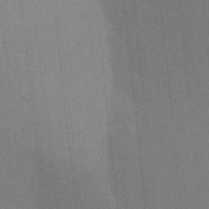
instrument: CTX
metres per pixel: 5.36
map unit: Aa
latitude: 33.1781
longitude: -143.2537
